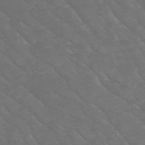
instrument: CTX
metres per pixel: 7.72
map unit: HNb
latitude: -50.1228
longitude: -47.6316
